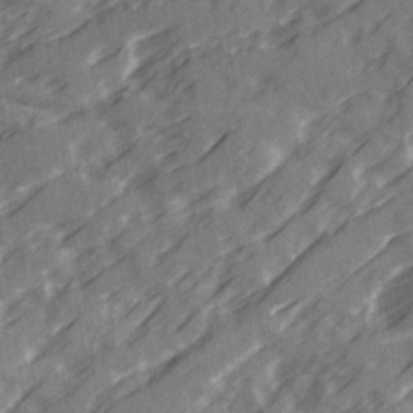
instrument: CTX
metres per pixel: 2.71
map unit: Ave
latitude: 20.3090
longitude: -131.3104
